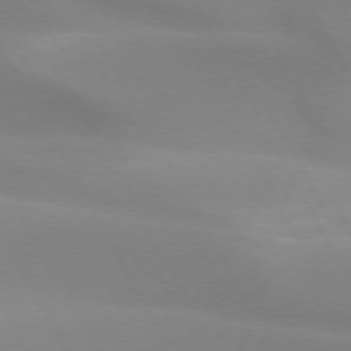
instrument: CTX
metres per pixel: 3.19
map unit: lApd
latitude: 73.4994
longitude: -49.1025
